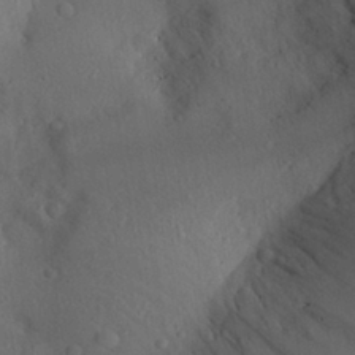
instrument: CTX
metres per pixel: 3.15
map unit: Aa
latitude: 28.4979
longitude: -145.3481
